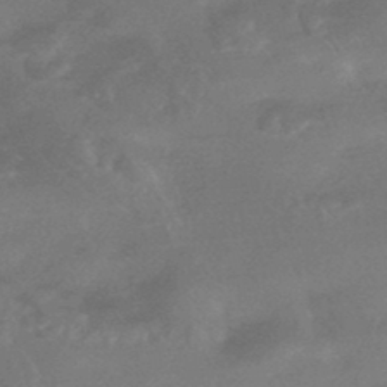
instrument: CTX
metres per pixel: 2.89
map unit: HNhu
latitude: -44.1039
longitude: 92.3117
